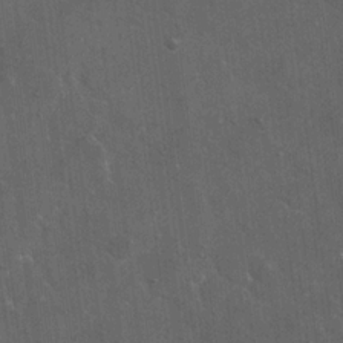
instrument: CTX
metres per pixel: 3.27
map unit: eHh
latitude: 19.5371
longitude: -63.6883
